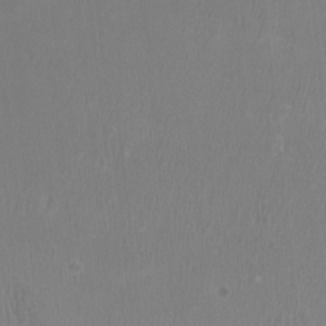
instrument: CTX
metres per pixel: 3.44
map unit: HNhu
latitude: 2.3278
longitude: -1.4804
